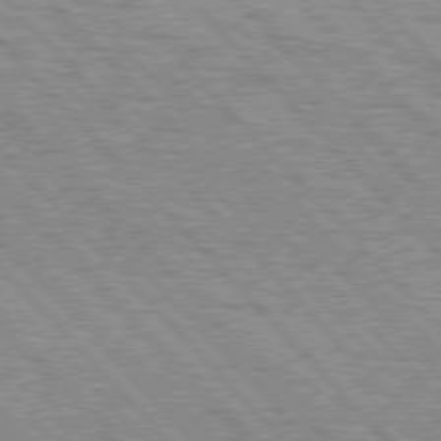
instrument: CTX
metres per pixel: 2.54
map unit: lApd
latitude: 77.1403
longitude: -71.8205
